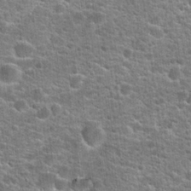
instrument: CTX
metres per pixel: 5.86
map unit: Hto
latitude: 21.3860
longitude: -44.3089
